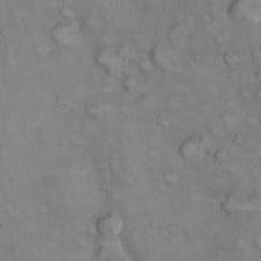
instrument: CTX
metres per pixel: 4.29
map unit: eHh
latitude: 22.4412
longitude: -60.0633
